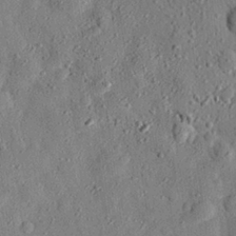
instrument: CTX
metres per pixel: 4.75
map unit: eHh
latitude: 27.7072
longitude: -77.6882
